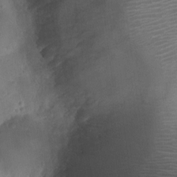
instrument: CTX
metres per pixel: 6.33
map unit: Ht
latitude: -3.8989
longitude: -19.5560
